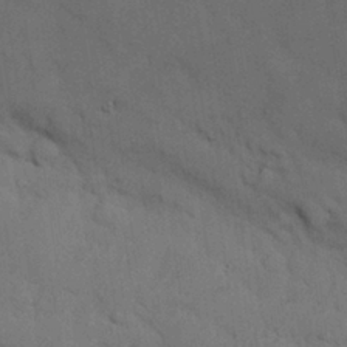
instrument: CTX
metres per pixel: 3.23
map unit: Nhu
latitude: 26.2901
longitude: -70.5735
